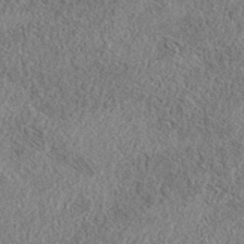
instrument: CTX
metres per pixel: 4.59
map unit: eAb
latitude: 37.2726
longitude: 112.6708
